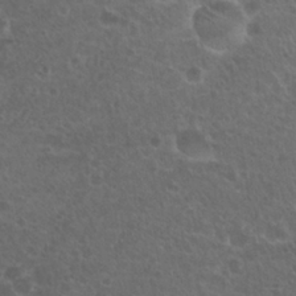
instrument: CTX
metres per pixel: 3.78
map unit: Nhu
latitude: 25.9717
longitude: -50.6868
